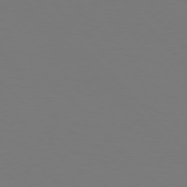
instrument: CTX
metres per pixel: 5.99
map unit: Hpe
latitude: 76.8191
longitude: -167.6316
